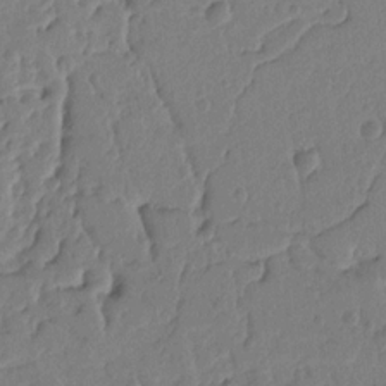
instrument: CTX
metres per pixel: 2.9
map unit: Ht
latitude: 10.0822
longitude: -78.3090
